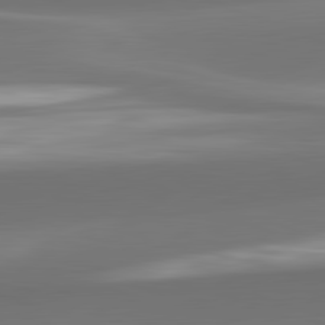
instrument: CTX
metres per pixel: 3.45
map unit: lApd
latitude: 82.0633
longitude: -161.8394
